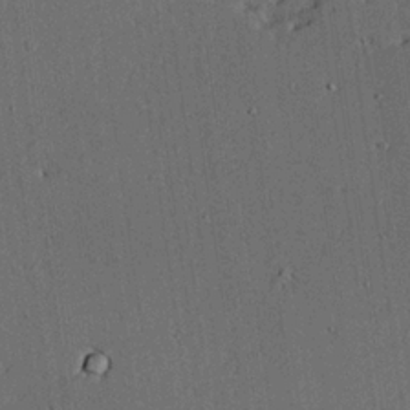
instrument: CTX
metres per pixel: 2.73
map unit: lAvf
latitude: 24.6490
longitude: -111.4238
